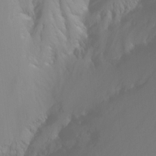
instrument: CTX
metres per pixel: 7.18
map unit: Nhu
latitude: -8.6707
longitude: -52.2523
